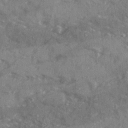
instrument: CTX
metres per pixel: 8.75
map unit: Ave
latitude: 19.1592
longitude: -130.3468
